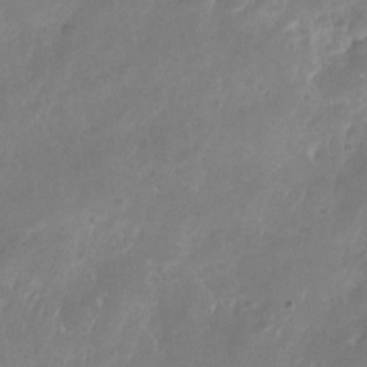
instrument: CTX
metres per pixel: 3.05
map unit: Nhu
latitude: -26.1605
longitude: -70.9136
